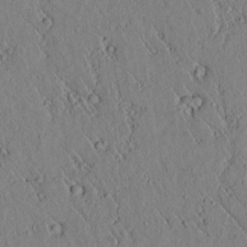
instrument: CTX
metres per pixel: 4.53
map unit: lAvf
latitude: 6.4601
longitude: 159.7099
